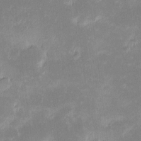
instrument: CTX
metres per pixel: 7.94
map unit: eHh
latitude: -1.4455
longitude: -84.5735
